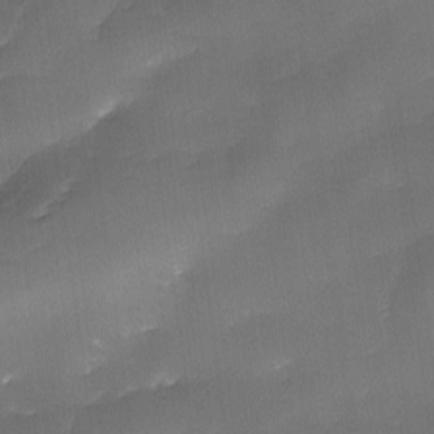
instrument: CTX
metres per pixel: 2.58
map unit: Ave
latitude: -10.0850
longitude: -122.5924
